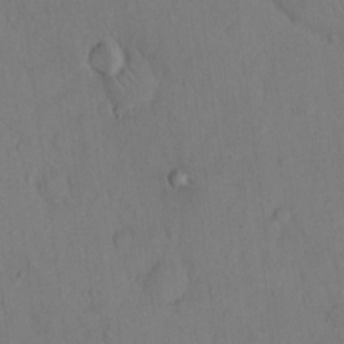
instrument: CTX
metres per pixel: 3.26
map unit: Hto
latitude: 13.1025
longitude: -56.6301
